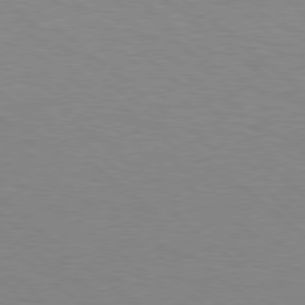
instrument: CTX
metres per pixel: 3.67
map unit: Hpe
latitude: 78.1578
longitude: -151.2726
